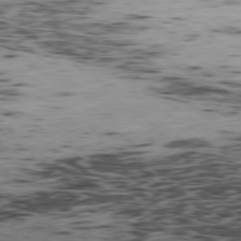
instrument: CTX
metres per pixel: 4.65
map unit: Ap
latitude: -78.6518
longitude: -63.8773
